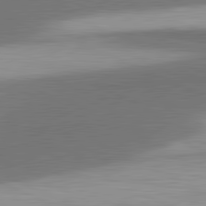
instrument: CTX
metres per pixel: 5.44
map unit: lApd
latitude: 81.7261
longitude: 175.2375
